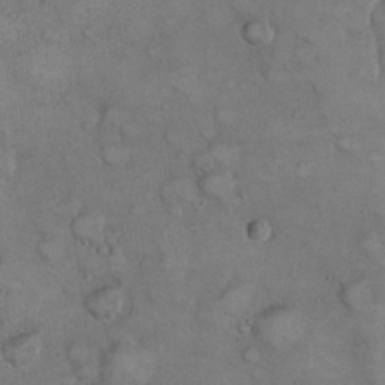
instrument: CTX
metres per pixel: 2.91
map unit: eHh
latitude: 22.2900
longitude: -60.1389
